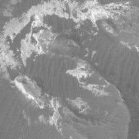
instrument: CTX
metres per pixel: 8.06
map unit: Htu
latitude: 2.8569
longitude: -20.1389
